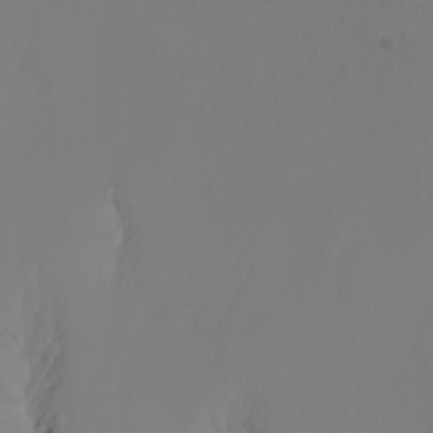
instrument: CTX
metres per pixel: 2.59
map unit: Nhu
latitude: -7.3509
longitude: -83.7827
